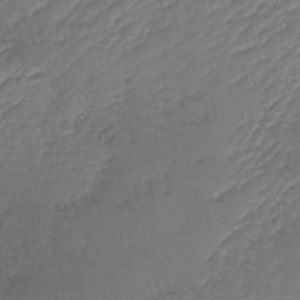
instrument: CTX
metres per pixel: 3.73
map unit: lHb
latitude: -39.3510
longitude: 73.2943
